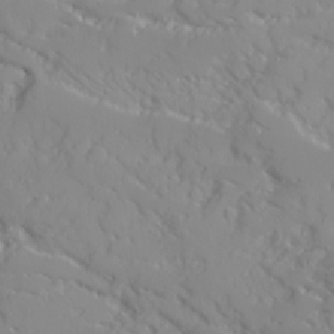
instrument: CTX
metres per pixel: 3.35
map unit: Ave
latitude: 17.0081
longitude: -129.3293
